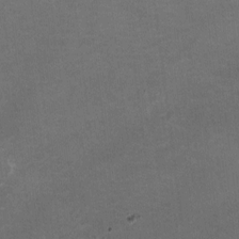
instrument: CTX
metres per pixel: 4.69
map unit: HNhu
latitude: -2.2172
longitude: -7.5938
